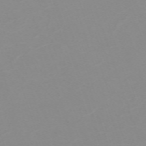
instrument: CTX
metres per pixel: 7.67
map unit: eHh
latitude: -63.3131
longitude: 49.0109
